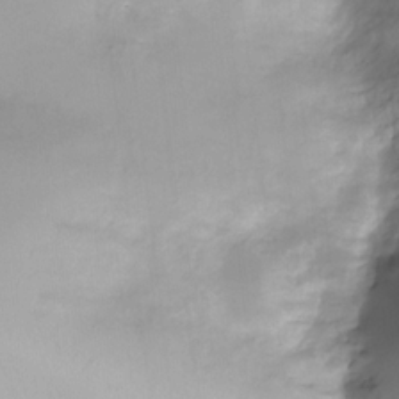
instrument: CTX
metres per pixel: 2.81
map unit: HNhu
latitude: -20.7085
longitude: 84.5006
